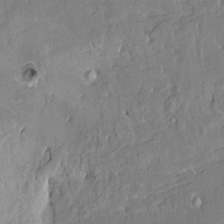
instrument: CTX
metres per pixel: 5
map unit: HNhu
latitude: 4.6679
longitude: 3.5399
